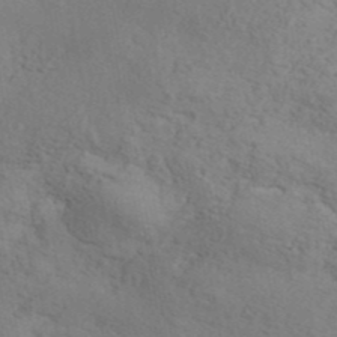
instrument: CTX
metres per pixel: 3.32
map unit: ANa
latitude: 41.6505
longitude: 51.5588
